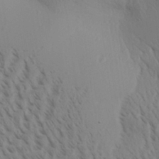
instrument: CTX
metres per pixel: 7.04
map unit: Aa
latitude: 30.6302
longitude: -140.0255
